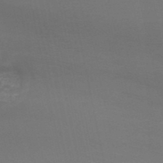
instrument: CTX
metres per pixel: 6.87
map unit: HNb
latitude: -50.0472
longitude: -43.3293
